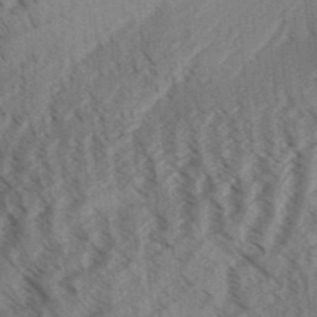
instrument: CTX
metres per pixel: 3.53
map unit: Aa
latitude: 31.7450
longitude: -139.0269
